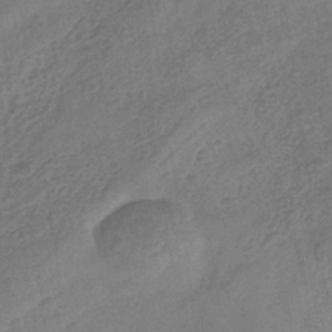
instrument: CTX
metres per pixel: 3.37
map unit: eHb
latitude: -35.6722
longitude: 81.5966
